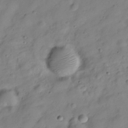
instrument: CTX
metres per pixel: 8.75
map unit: Hve
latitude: -28.6707
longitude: 93.3888
